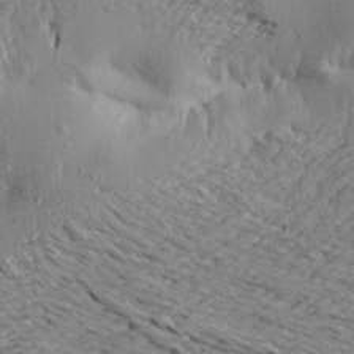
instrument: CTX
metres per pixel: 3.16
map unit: Aa
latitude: 20.5357
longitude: -148.7435
